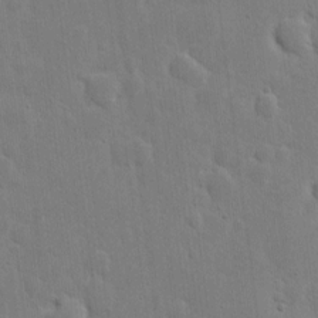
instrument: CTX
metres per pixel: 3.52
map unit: eHh
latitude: 6.1767
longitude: -70.8947
